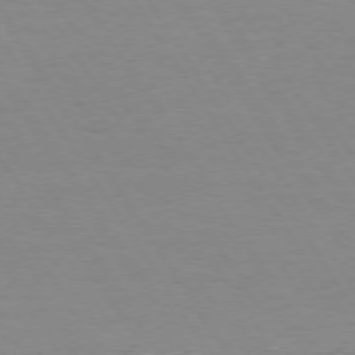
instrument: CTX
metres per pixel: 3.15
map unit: Hpe
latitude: 73.7450
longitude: -129.8016
